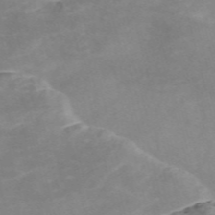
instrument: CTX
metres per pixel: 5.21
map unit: Nve
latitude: -57.9367
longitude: 59.5210
